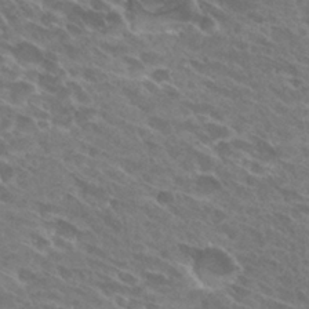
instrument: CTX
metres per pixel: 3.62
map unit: Hto
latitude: 28.1578
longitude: -41.9717
